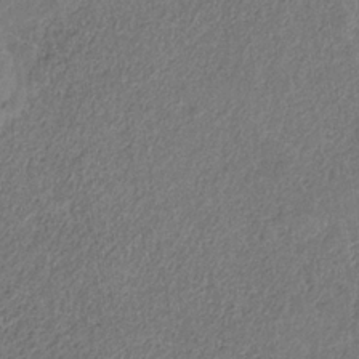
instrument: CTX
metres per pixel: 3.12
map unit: HNb
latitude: -32.3873
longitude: 59.7288
